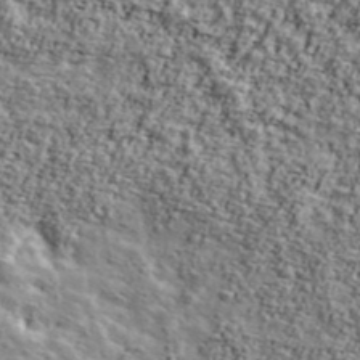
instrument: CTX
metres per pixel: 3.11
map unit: Ave
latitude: 42.6113
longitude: -111.2537
